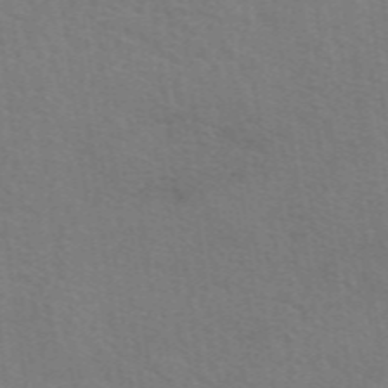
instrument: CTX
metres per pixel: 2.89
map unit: eAb
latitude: 50.6490
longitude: 113.1053
